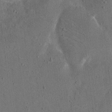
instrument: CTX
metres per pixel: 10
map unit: eHh
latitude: 15.9717
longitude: -68.0444
